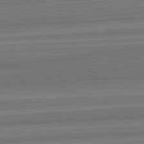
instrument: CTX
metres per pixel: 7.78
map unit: lApd
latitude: 82.6679
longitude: 170.1228
